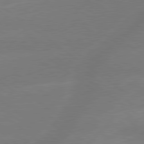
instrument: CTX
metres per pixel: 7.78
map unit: lApd
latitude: 79.3104
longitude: -141.5938
